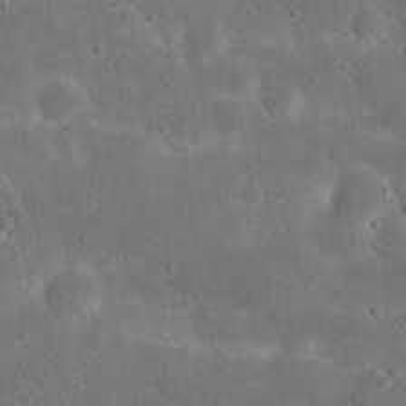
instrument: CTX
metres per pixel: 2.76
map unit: Nhu
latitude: 22.9325
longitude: -71.5749
